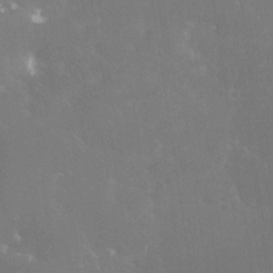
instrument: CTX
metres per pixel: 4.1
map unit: Nhe
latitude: -28.9920
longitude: -110.1956
